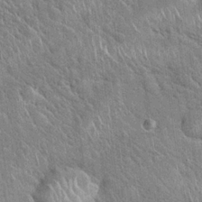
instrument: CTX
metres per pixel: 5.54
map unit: Hto
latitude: 20.3279
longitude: -51.5182
